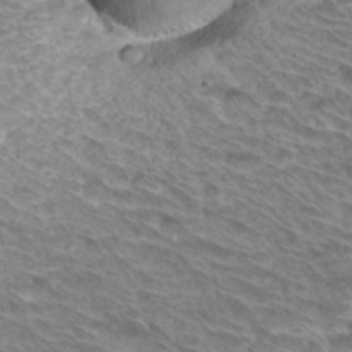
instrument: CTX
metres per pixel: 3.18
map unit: Hto
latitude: 30.5924
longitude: -42.2901
